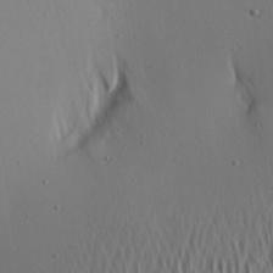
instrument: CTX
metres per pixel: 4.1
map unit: Aa
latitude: 20.9325
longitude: -143.6127
